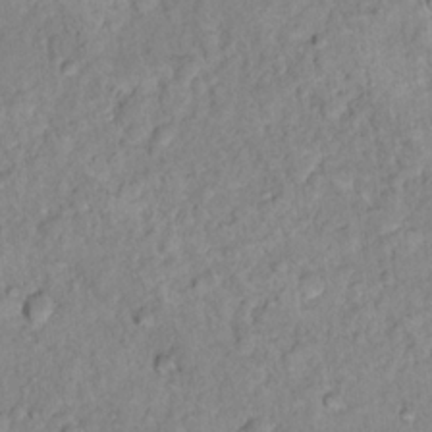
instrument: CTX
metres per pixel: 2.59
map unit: Nhu
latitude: 16.6113
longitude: -32.7435
